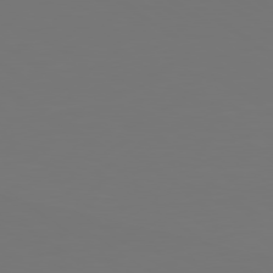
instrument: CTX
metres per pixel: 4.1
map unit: lApd
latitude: 79.2537
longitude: -175.9339
